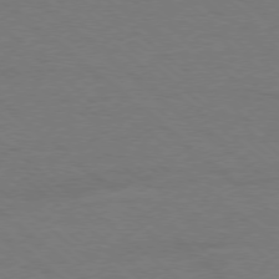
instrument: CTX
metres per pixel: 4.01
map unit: Ap
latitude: -78.5762
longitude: -85.4993
